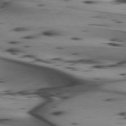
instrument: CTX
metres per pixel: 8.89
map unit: lApd
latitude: 74.5168
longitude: -65.1214
